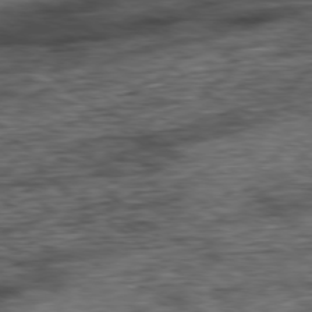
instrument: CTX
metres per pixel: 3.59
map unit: Ap
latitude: -78.4251
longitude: -87.7260
